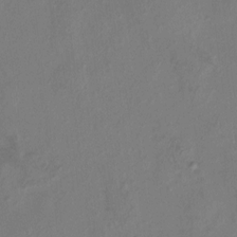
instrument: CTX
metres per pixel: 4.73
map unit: HNhu
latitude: 7.1214
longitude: -0.1389
